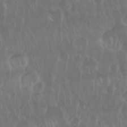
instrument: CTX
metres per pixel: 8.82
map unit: Nhu
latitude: 28.8380
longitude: -62.9514
